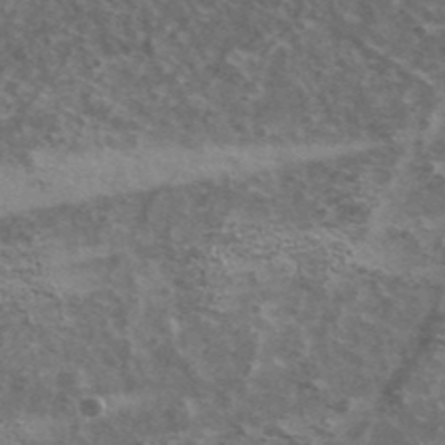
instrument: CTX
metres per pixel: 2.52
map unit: Ave
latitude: 39.6505
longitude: -109.7260
